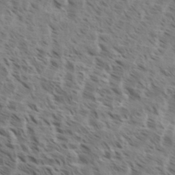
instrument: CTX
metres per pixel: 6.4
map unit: eHh
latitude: 35.3103
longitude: -138.9136
